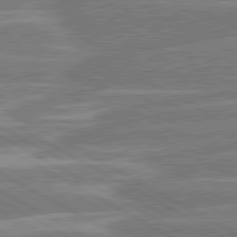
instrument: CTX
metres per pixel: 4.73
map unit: lApd
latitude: 80.5924
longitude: -131.7639
